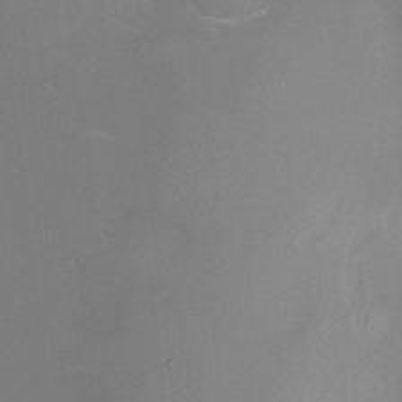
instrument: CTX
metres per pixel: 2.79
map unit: Ht
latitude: -9.9178
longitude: -29.0647
